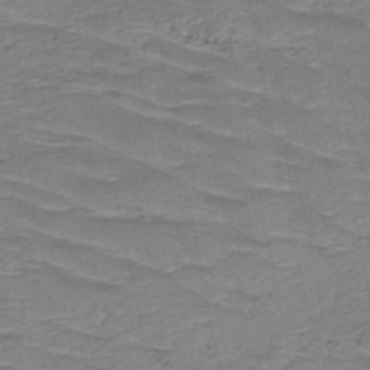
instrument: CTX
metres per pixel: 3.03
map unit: HNb
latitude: -49.1054
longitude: -52.0255
